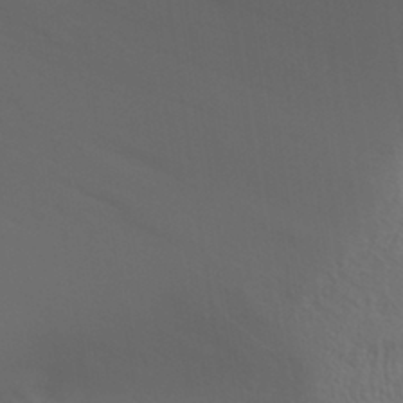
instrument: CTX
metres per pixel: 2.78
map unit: Aa
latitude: 32.0444
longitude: -140.3278
